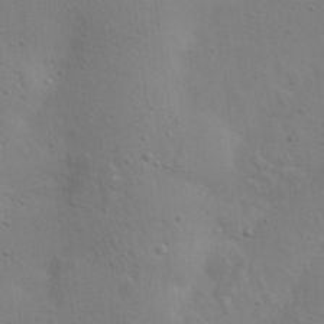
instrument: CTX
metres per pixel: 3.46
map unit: eHh
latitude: 24.1577
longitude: -69.7639
